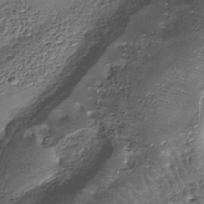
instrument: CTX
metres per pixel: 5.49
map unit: Nhe
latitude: -38.1417
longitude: -116.7246
